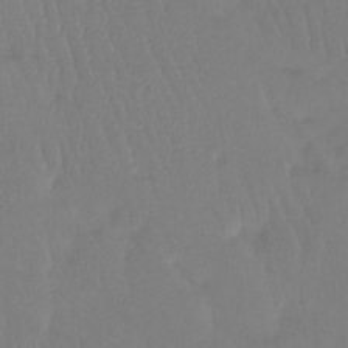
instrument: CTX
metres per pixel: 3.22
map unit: Htu
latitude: -14.4629
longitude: -46.7624
